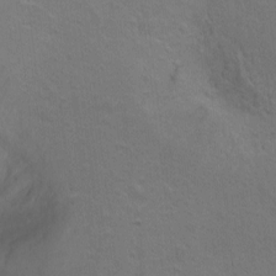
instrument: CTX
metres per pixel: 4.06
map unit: Ht
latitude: 0.9324
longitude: -44.7057
